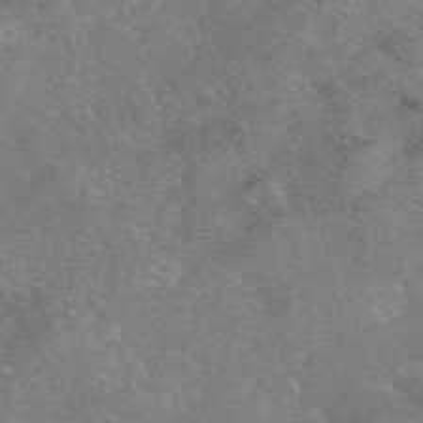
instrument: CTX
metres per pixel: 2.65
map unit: eAb
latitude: 47.1215
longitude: 103.1809
